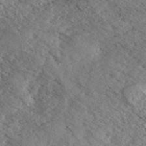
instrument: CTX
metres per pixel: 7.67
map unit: eHh
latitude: 35.9339
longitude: -139.5938
